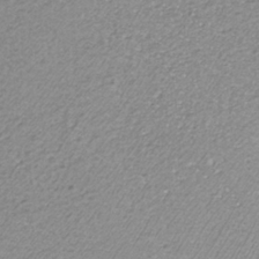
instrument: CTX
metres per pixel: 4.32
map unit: ANa
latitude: -36.2172
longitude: 94.9919
